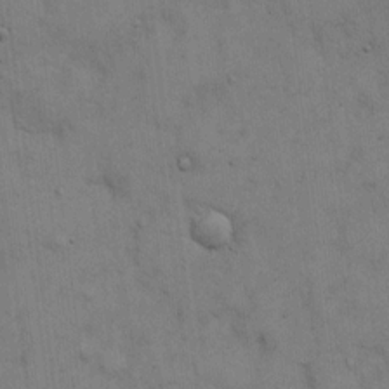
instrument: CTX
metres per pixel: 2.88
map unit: Hto
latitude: 13.2159
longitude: -60.4223
